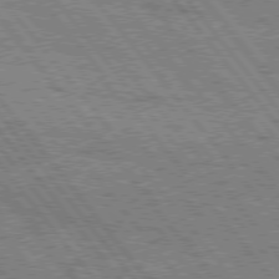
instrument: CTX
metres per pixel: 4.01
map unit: Hpe
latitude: 75.9339
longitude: -149.5560
